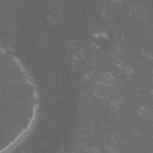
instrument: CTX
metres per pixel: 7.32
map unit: lHvf
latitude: -15.2376
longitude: -102.1578
